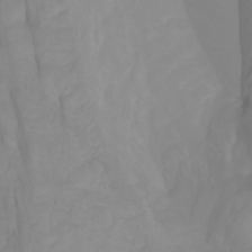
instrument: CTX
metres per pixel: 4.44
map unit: Ht
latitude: -2.1794
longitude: -61.7071
